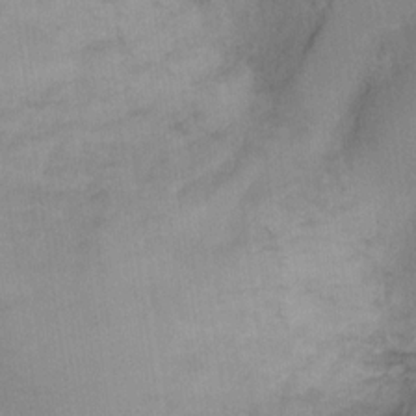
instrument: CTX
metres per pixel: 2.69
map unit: Ht
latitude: 2.2522
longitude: -29.1781
